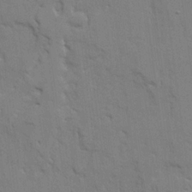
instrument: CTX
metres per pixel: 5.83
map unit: Ave
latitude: 22.1200
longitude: -130.2145
